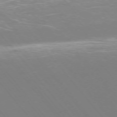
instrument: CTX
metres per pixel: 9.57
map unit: Ap
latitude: -74.6708
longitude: -74.5735
